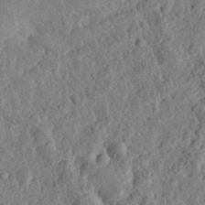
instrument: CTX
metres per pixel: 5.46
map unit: eHh
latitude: 28.4034
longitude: -76.3845
